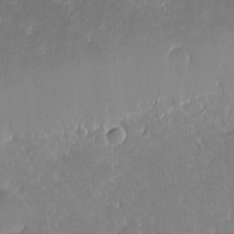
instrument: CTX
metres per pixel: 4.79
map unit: eHh
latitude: -1.3888
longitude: -85.7828
